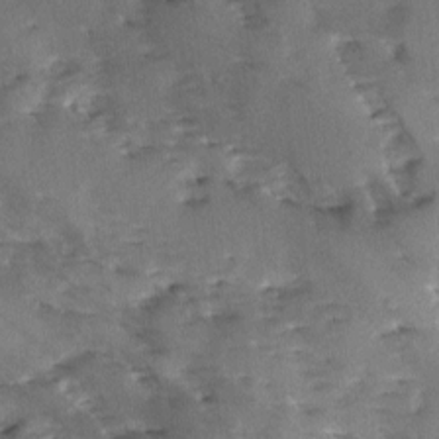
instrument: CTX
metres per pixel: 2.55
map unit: Ave
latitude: -9.6344
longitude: -117.6883
